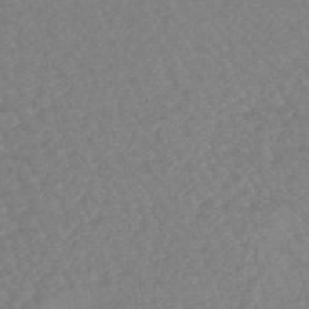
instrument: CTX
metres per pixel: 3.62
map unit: lHb
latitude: -43.4265
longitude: 80.8408
